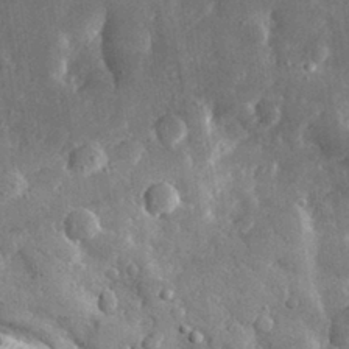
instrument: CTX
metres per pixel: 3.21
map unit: lHvf
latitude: 31.6694
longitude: -88.6680
